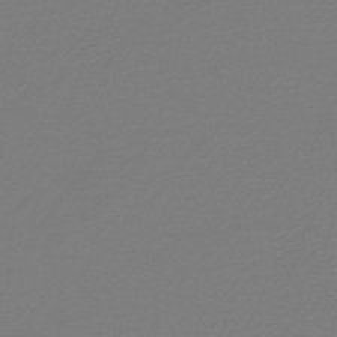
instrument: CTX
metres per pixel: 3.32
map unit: HNb
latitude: -46.4440
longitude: 53.8611
